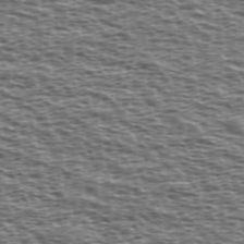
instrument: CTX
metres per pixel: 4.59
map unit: Ave
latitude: 38.4601
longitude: -112.5168
